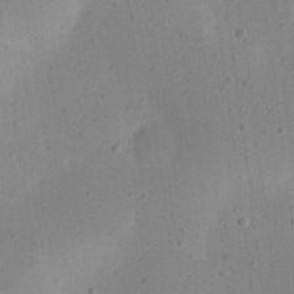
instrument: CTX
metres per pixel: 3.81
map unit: eHh
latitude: 24.5356
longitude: -70.1767
